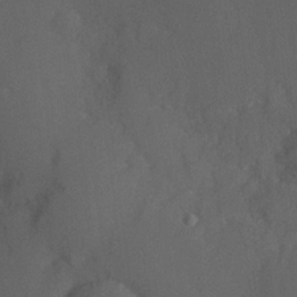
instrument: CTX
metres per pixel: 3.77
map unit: Hve
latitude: 12.7058
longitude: -89.8206
